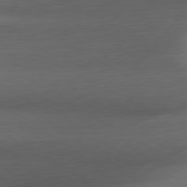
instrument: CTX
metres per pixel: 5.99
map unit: Ap
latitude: -79.7477
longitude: -63.9339
